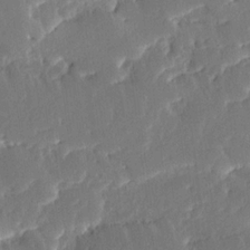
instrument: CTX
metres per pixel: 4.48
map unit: Ave
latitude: 15.4049
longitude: -139.0080
